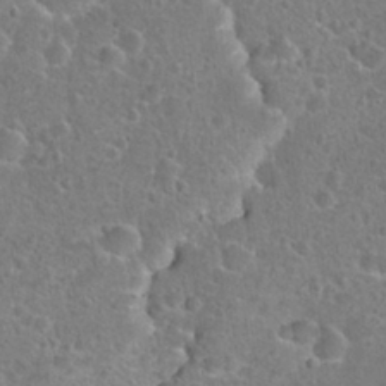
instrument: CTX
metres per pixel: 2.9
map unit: Hto
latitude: 22.1578
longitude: -47.8206
